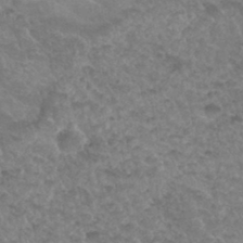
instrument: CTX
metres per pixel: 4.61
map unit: Hto
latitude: 33.8394
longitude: -49.6883
